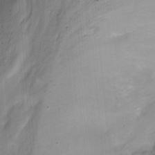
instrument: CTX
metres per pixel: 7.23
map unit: Nhu
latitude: -13.1053
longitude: -41.9717
